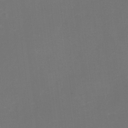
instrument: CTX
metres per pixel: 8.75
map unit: eHh
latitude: -6.6329
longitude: -78.2523
